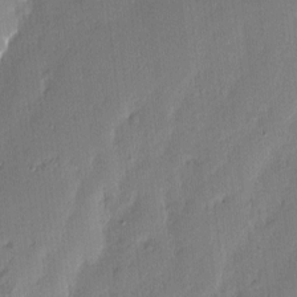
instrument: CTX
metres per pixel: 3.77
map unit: eHh
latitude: 3.1403
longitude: -77.0269
